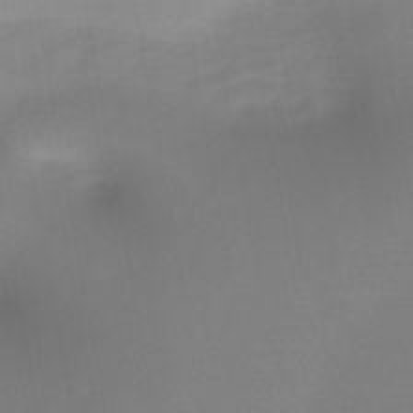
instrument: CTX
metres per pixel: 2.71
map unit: HNb
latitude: -46.1228
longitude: -43.5938
